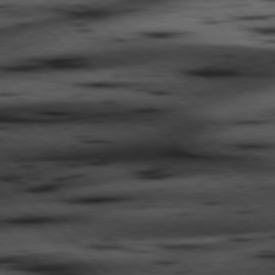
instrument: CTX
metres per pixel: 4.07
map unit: Hpe
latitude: 77.8016
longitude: -127.3671
